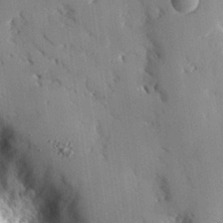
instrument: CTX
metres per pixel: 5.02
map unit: eHh
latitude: 28.3845
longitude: -79.3293
